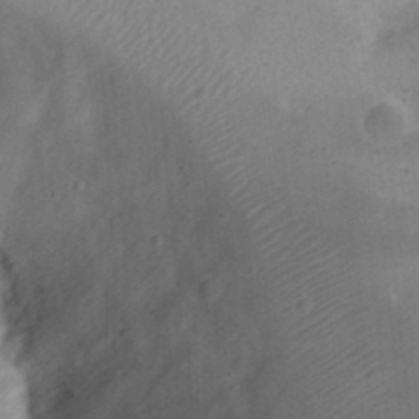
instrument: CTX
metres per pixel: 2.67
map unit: eHh
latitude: 22.9514
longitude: -70.7057
